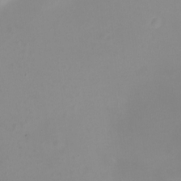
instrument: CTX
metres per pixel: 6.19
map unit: Ht
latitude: -6.8030
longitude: -20.4601
